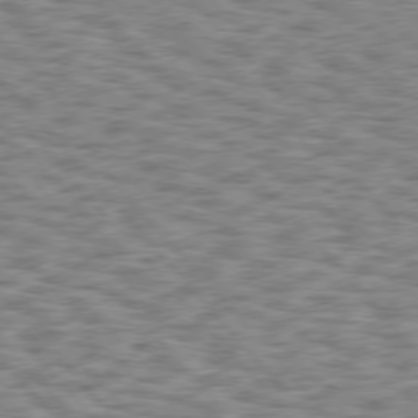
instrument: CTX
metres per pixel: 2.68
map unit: Hpe
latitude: 75.7450
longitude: -135.9150
